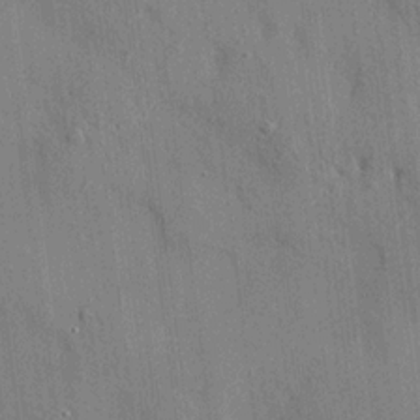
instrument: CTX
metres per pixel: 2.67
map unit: HNhu
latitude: 13.0081
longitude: 10.1039
